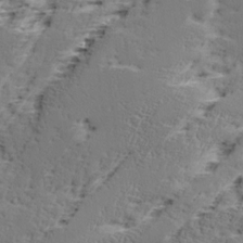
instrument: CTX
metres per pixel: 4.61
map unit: Ave
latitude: 16.6868
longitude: -137.8773
